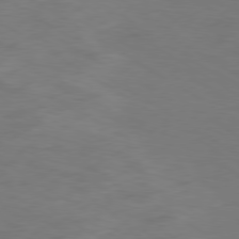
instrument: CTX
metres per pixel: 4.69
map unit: Ap
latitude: -79.9367
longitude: -65.4237
